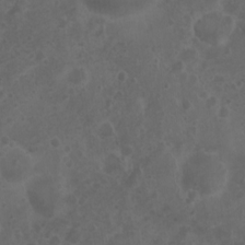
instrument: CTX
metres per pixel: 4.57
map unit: Nhu
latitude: 3.1592
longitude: -14.8002
